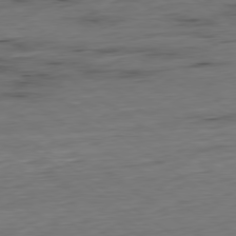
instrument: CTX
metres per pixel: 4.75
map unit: Hpe
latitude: -79.5399
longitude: 12.4818
